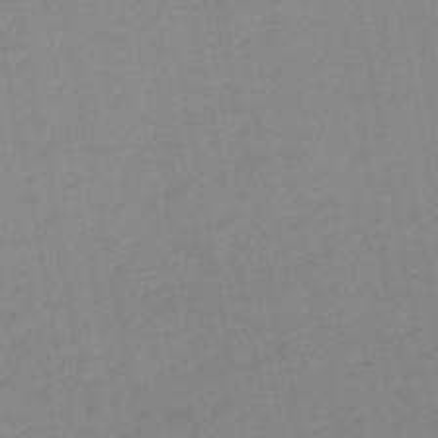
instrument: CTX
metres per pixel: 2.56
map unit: HNb
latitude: -48.1795
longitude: 59.5399
